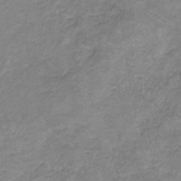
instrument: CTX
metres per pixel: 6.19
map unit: lHb
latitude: -35.5021
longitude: 72.6329
